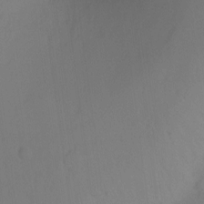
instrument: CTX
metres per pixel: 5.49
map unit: Nhu
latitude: -7.8989
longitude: -44.0822
